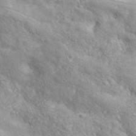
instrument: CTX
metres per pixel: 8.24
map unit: ANa
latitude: 39.4048
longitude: -91.3860
